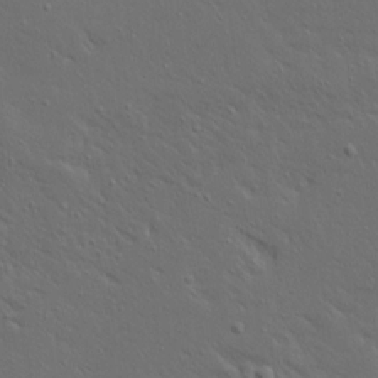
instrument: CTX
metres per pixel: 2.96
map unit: Ave
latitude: 15.5938
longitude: -139.2915
